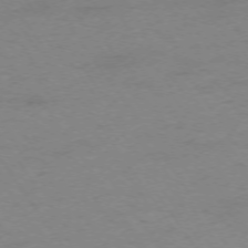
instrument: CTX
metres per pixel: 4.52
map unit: Ap
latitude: -74.1228
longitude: -79.8773
